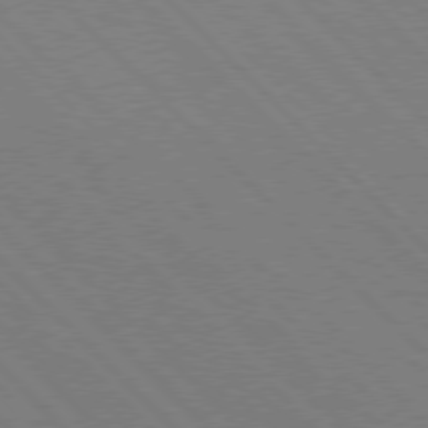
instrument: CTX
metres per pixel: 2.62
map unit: Hpe
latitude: 76.8002
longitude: -127.1214
